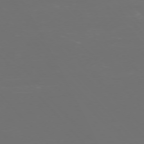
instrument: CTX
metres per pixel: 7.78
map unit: Ap
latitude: -75.6911
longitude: -76.0255
